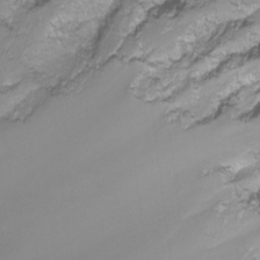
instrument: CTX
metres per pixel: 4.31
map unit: Nhu
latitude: -8.3306
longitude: -83.3859
